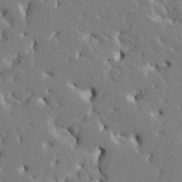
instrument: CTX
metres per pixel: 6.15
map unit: HNhu
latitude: 6.2334
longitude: -4.8002
